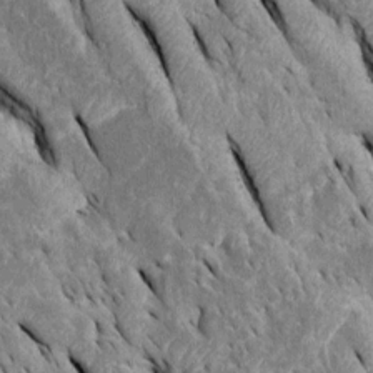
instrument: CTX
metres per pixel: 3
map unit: Htu
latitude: -0.3873
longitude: 149.2754
